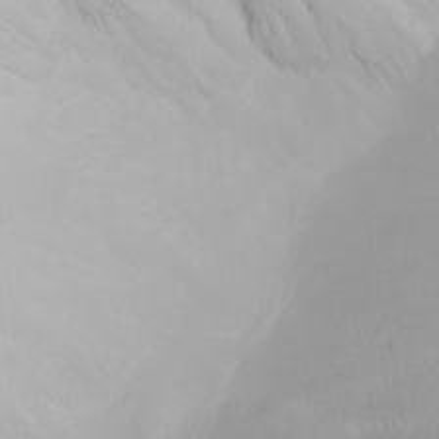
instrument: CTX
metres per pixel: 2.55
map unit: Nhu
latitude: -4.8597
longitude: -82.5356
